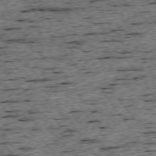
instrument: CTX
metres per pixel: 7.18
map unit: Ap
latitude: -74.7275
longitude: -87.8016
